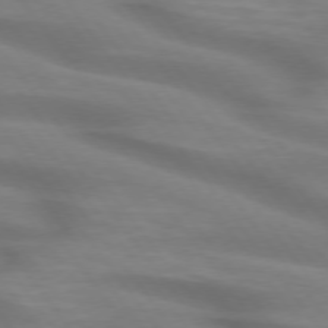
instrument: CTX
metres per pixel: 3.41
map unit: lApd
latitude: 74.9325
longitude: -59.8961
